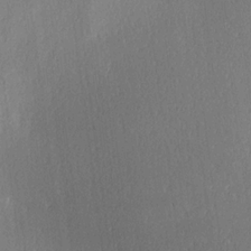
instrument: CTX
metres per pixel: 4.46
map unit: Hve
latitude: 18.2900
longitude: 149.8234
